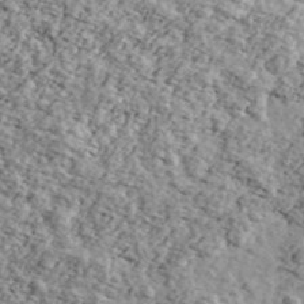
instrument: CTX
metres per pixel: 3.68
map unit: Ave
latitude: 43.6883
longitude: -110.0822
